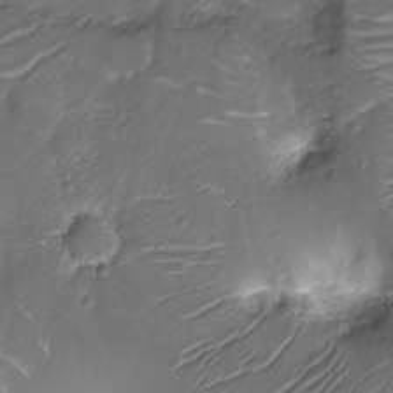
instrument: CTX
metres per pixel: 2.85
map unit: Nhu
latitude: -13.0109
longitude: -23.1781
